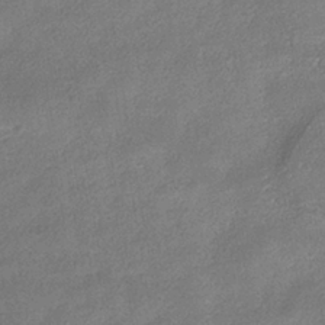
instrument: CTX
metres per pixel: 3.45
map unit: HNhu
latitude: -39.6155
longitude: 95.1242
